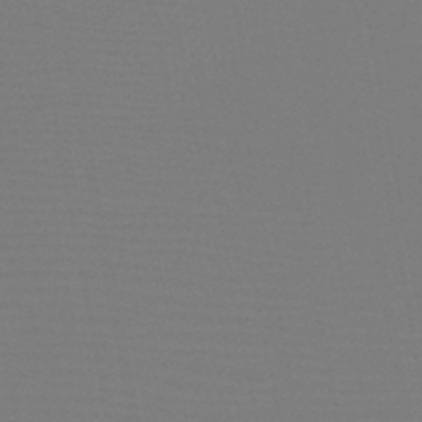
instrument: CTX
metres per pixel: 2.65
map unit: HNb
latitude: -47.0486
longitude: -42.8758
